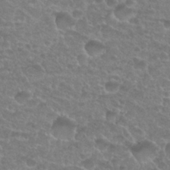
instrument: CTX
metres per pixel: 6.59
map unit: Nhu
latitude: 27.6316
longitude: -52.3279
